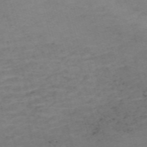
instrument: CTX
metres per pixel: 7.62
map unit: Nve
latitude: -59.1998
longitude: 59.4454
